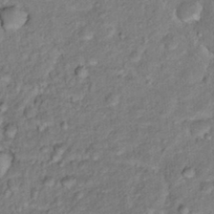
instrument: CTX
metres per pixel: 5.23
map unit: Hto
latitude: 16.6302
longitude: -35.4426
